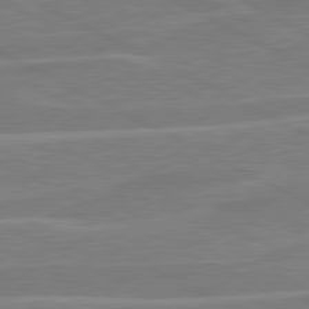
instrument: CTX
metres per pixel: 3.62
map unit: lApd
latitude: 80.8569
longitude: 120.8975
